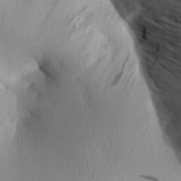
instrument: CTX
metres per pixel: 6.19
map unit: Aa
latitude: 26.6680
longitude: -142.8380
